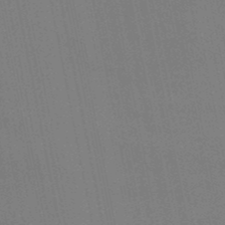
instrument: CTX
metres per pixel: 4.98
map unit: eHb
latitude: -49.9745
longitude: 67.2565
